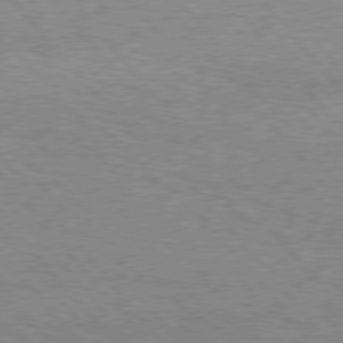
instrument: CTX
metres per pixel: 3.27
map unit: Hpe
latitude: 76.0633
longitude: -157.3103
